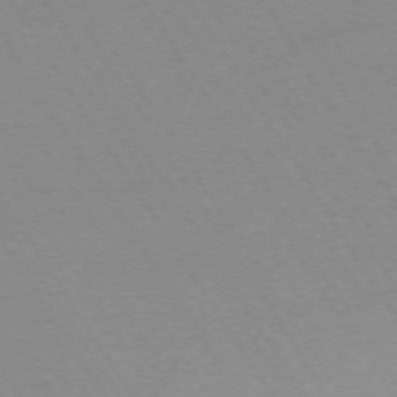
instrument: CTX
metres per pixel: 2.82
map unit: Ap
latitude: -73.5777
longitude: -71.7449
